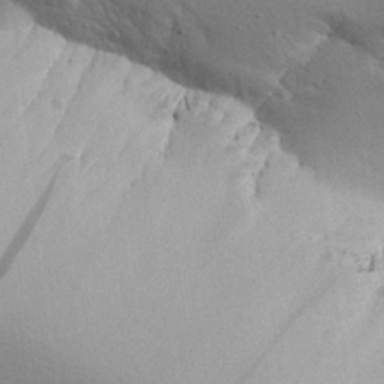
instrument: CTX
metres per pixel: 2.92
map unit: Aa
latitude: 27.0270
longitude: -129.0836
